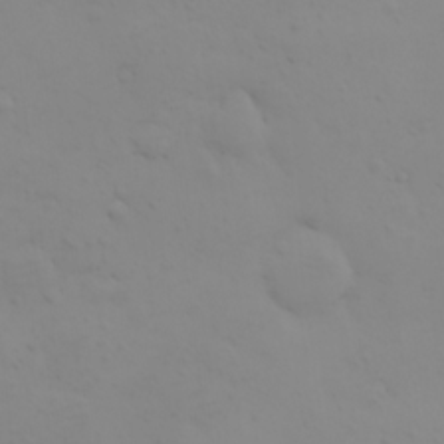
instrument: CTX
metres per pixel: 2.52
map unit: HNhu
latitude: 6.8758
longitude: 14.2551
